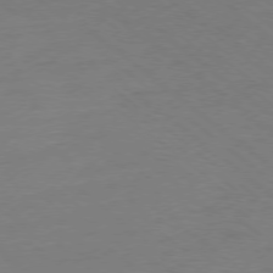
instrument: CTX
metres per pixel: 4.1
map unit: Ap
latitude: -78.0283
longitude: -76.4979
